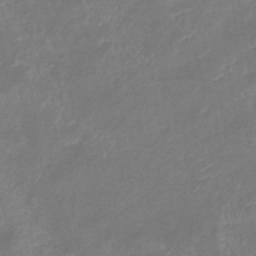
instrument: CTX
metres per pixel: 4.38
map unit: eHb
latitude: -39.4266
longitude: 76.0472
